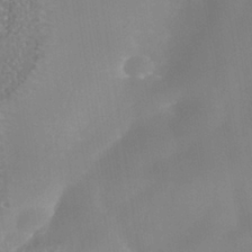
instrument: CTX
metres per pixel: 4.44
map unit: Nhe
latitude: -38.2173
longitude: -118.0633
